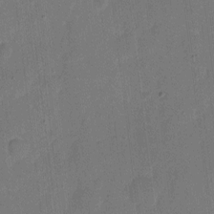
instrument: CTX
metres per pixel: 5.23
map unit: eHh
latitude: 5.3482
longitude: -66.9324
